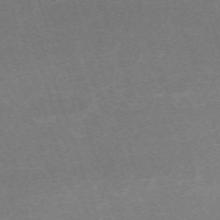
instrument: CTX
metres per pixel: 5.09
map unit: eHh
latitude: -64.6708
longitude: 50.0850
